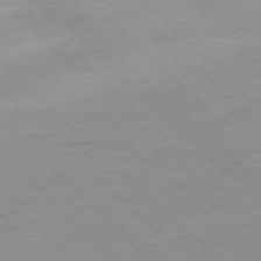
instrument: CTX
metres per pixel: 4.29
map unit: Ap
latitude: -77.3132
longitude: -84.8380
